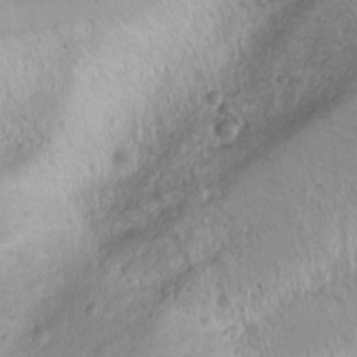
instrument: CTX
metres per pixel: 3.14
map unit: Nhu
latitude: -1.2187
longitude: -74.1578
